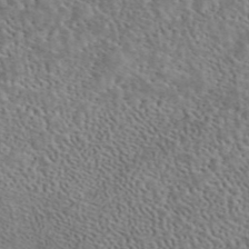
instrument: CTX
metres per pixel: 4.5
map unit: eAb
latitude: 44.4790
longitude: 114.0661
